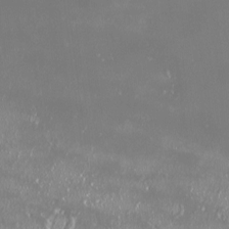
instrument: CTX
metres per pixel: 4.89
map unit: HNhu
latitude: -2.5006
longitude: 11.2754
